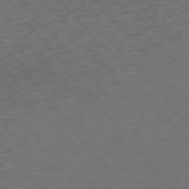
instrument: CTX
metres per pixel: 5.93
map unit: Ap
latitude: -76.0472
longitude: -61.8961
